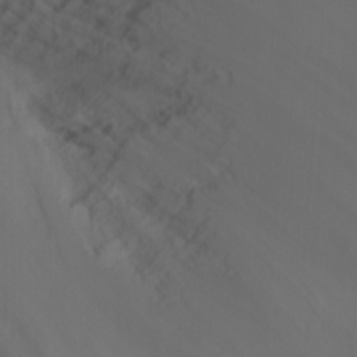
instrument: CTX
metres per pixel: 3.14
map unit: Nhu
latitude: 23.4804
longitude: -65.3293
